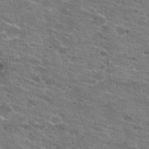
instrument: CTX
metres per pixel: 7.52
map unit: Hto
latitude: 21.6694
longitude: -42.5168
